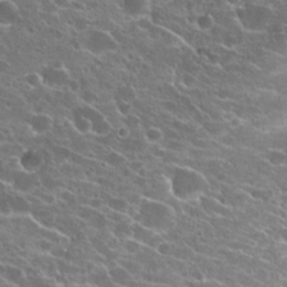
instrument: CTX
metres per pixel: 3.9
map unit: Hto
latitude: 22.1578
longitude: -40.0822
